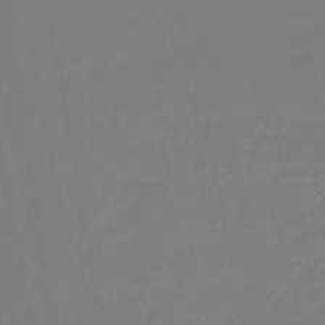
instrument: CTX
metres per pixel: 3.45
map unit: lHb
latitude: -44.2740
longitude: 61.8611
